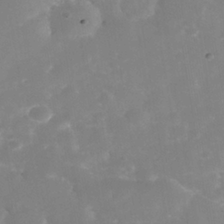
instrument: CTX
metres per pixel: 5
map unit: Nhe
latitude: -38.1039
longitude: -112.8947
